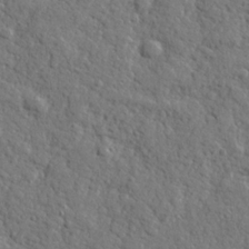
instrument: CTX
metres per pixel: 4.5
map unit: lHvf
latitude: 23.5371
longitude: 143.1431
